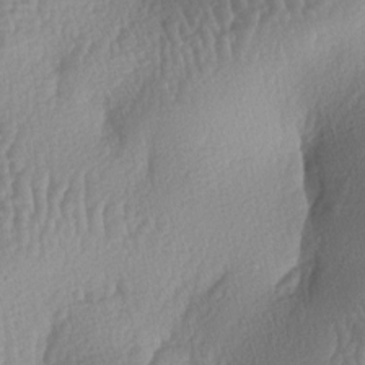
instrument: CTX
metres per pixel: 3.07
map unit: lAa
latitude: -7.0108
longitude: -129.2537
